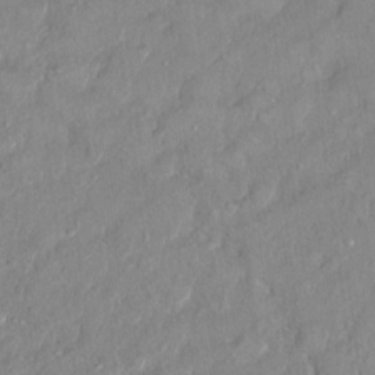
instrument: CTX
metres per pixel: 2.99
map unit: Hto
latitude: 14.7813
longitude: -39.1970
